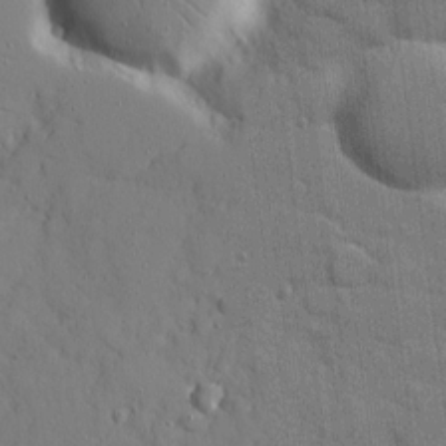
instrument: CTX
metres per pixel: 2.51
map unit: Ave
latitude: 11.4238
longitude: -101.1970
